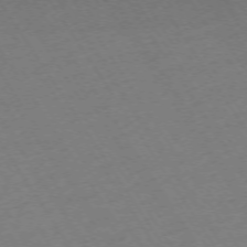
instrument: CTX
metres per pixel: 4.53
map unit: Ap
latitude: -73.3509
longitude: -71.4804
